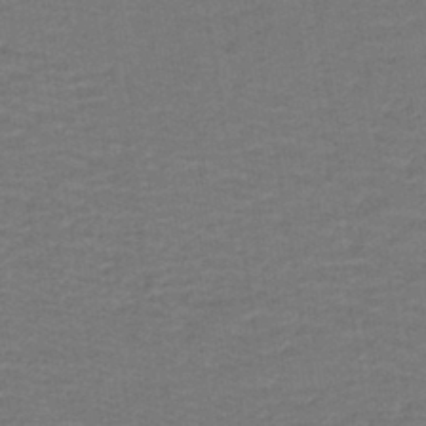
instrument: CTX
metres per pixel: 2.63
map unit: lHb
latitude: -42.6140
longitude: 53.5777
